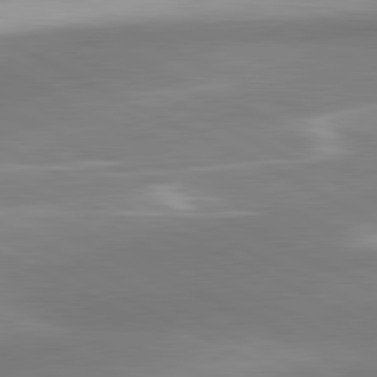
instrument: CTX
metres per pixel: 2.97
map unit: lApd
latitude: 81.1214
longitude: 167.6155
